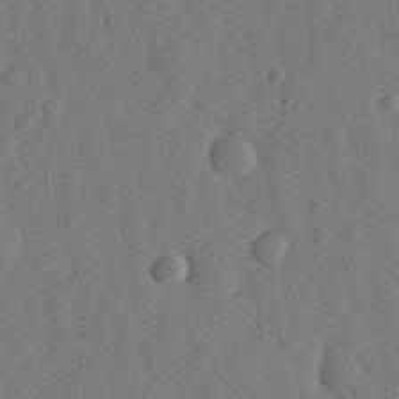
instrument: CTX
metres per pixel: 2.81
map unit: eHh
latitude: 29.0647
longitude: -76.4223
